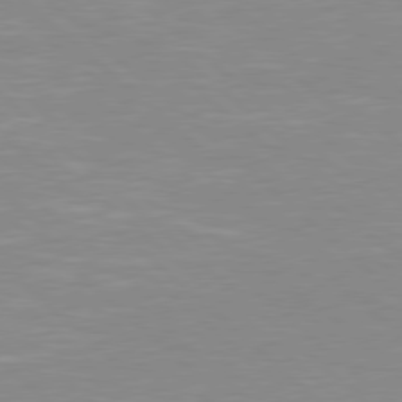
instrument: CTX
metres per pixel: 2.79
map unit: Hpe
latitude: 78.0633
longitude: -140.1955
